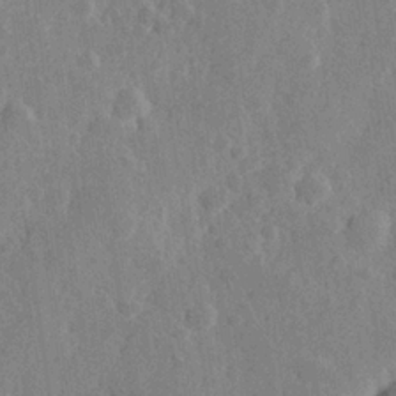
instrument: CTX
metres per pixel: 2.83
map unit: Hve
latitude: 25.1592
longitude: 149.8612
